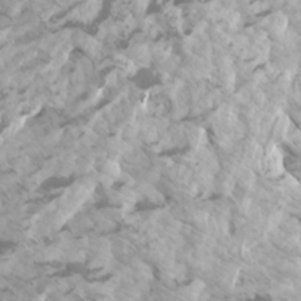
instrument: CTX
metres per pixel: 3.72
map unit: Htu
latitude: -5.3698
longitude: -73.9528
